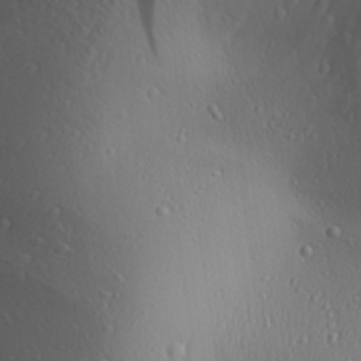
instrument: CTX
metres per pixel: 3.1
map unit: Aa
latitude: 26.8380
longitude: -136.1011
